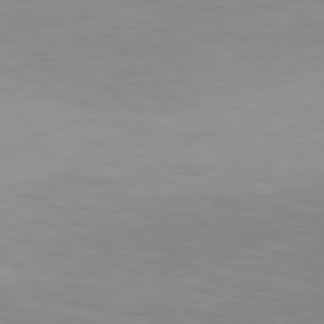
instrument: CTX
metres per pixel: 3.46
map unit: Hpe
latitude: 77.8394
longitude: -133.9528
